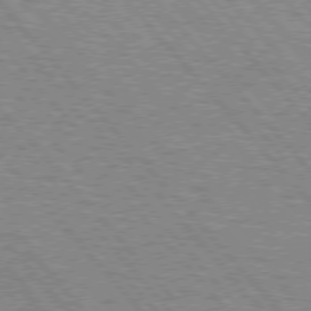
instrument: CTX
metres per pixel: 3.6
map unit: lApd
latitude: 75.6316
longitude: -75.6694
